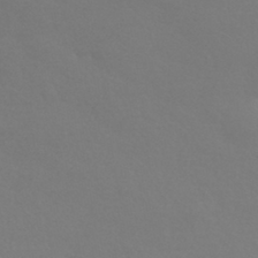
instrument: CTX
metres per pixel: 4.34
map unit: HNhu
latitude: -42.7652
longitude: 93.8422
